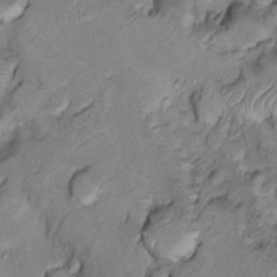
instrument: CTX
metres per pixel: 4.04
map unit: Nhu
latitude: 13.4049
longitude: -29.1025
